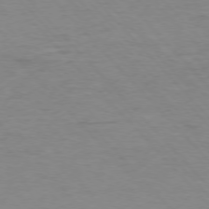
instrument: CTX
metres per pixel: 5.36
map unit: Ap
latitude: -77.2943
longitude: -83.6127
